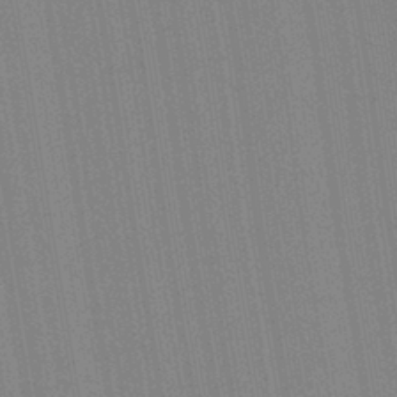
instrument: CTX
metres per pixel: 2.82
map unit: Aa
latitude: 28.6301
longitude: -147.4049
